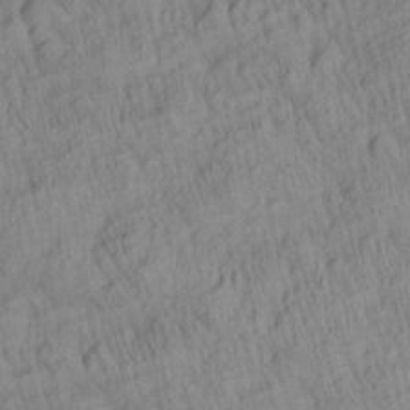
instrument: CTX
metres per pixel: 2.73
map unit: Aa
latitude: 27.8772
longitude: -137.4049
